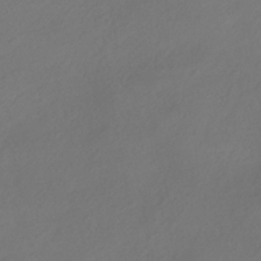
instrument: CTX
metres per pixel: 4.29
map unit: HNhu
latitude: -41.8422
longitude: 106.6141
